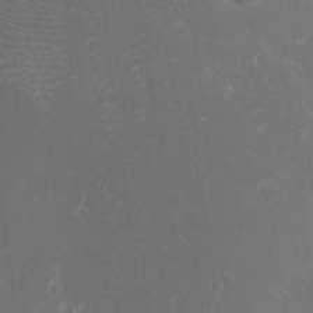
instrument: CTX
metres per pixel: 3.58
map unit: eHh
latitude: 2.3656
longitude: -78.5546
